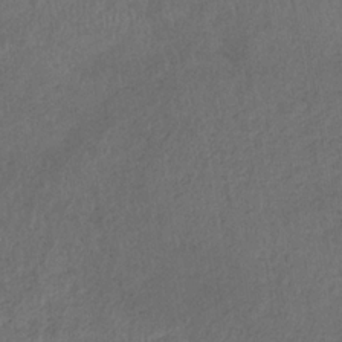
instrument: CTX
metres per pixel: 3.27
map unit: HNb
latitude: -32.0850
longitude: 63.2565
